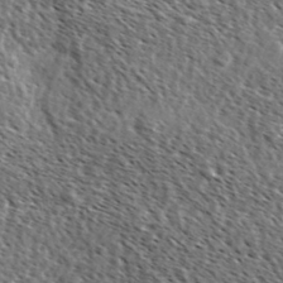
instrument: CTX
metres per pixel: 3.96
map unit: Ave
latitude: 37.1592
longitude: -112.1767
